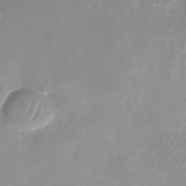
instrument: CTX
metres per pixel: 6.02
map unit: Nhu
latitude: -24.0472
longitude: -70.2711
